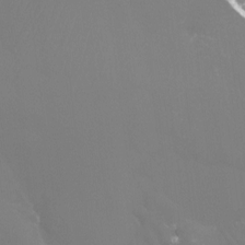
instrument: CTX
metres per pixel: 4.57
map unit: Htu
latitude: -13.0109
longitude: -48.3278
